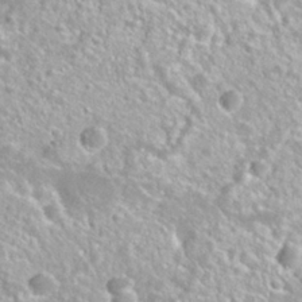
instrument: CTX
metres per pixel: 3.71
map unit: Nhu
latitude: 27.9906
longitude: -51.2159
